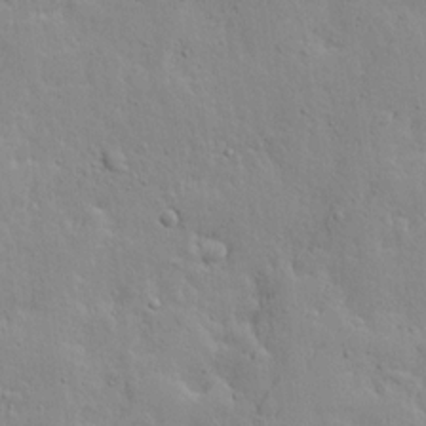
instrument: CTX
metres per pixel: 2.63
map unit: Ave
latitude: 13.7261
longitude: -133.5371
